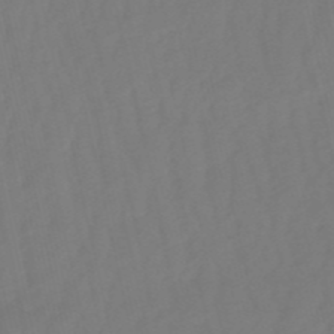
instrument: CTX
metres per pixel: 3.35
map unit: eHb
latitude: -50.5196
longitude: 76.7274
